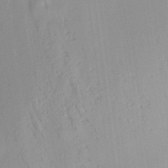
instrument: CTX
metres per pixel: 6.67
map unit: HNhu
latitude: 14.0633
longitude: 12.5763
